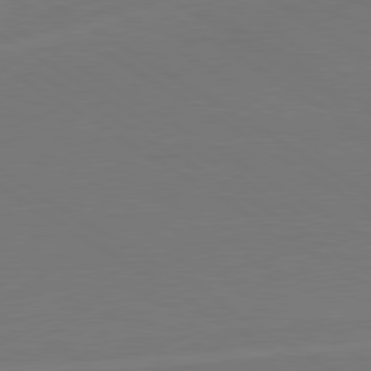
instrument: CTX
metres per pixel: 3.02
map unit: lApd
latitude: 79.9150
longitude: 162.3495
